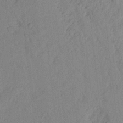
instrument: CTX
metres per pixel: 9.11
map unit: Aa
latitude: 23.2348
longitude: -147.9151
